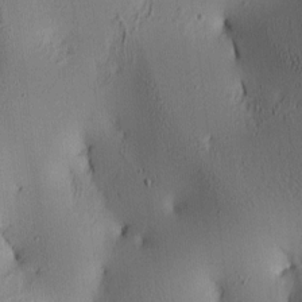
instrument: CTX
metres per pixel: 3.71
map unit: lAa
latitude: 5.7261
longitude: -113.7261
